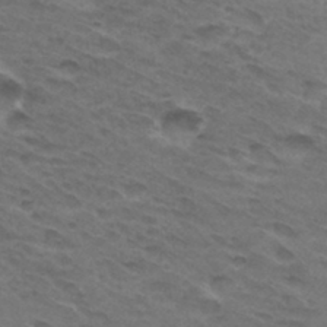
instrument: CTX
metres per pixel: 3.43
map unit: Hto
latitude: 32.1200
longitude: -46.3845
